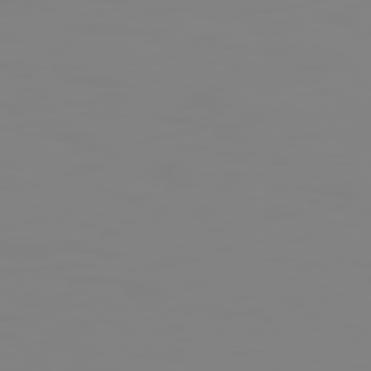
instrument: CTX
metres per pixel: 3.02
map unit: Hpe
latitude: 74.3278
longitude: -126.9703
